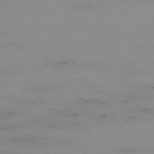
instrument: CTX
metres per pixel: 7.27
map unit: Hpe
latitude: -74.7841
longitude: 3.2753
